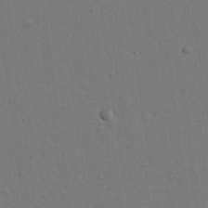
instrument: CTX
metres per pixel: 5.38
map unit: lAvf
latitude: 15.1593
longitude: -127.1025
